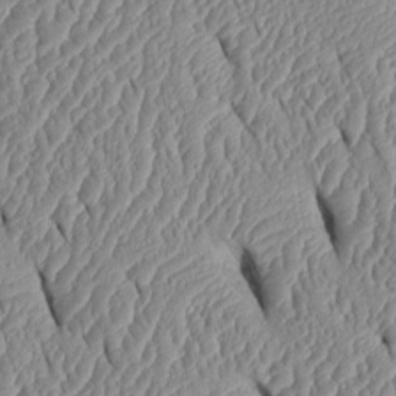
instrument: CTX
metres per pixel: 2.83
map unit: Htu
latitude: 1.8583
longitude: 149.4455
